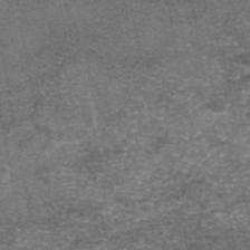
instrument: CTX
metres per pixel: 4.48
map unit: eAb
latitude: 46.6680
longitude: 104.0472
